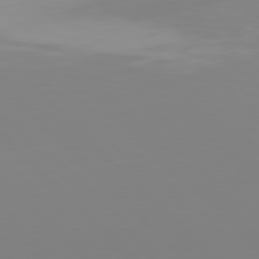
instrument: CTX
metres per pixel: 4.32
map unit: Hpe
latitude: 77.4993
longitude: -173.0836
